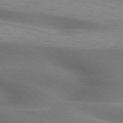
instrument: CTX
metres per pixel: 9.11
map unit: lApd
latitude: 75.8961
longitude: -60.9702
